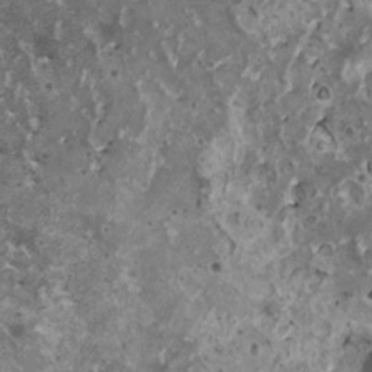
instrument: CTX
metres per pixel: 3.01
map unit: HNhu
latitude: 1.8583
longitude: 5.1431
